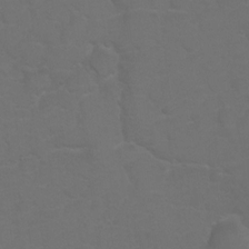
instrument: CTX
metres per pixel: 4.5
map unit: Hto
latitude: 5.8205
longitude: -30.8380
